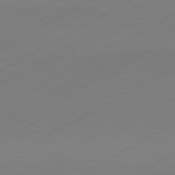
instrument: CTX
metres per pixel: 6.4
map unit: Hpe
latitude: -81.1809
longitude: 14.2551
